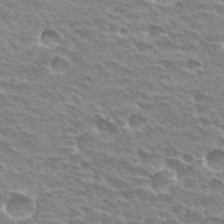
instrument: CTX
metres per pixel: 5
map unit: Hto
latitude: 30.2712
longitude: -42.1956
